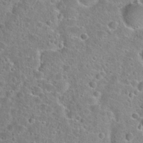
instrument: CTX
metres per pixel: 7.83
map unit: Hto
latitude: 23.1214
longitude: -46.0255
